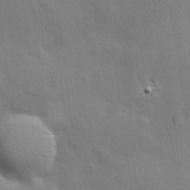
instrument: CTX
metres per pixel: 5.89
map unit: Hve
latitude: 18.7246
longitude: 149.5399
